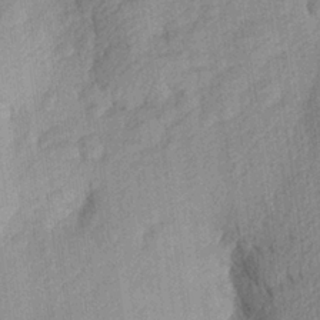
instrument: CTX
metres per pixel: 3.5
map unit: Aa
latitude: 27.0081
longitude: -145.1781
